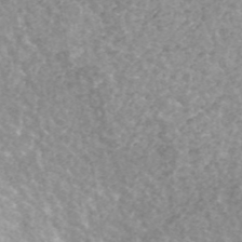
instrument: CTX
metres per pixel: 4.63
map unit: ANa
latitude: 43.2915
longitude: 24.8408
